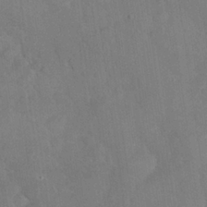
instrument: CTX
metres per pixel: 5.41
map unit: Nhu
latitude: 27.4049
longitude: -65.7072
